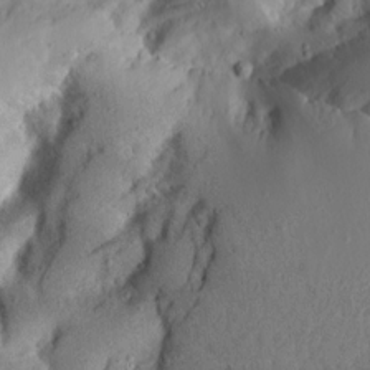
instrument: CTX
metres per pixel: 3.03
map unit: Aa
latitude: 14.1011
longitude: -140.3656
